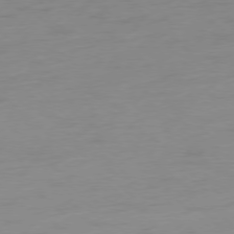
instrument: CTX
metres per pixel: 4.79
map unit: Ap
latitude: -77.7100
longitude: -77.2348
